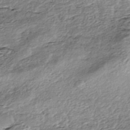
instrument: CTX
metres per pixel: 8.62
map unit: HNhu
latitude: -45.7667
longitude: 105.9556
